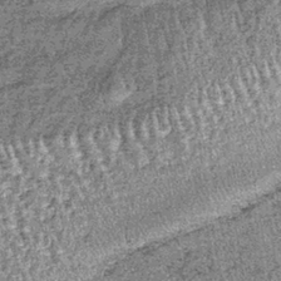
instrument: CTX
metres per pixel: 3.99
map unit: lHb
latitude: -39.5966
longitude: 67.1620
